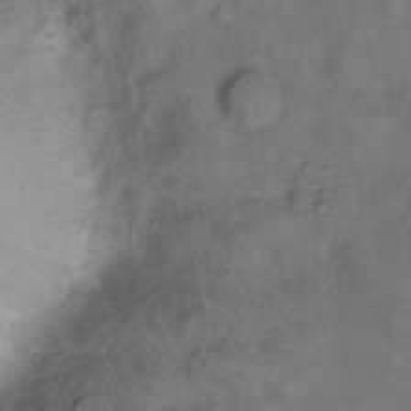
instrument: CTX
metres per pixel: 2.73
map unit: eHh
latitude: 8.7624
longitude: -62.5357
